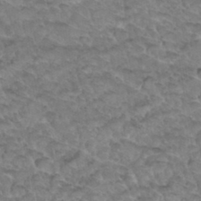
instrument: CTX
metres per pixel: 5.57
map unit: Hto
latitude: 34.0633
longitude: -48.1389
